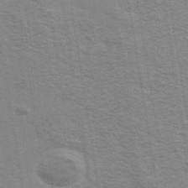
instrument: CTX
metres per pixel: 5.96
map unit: Ave
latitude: 38.9514
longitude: -108.7057
